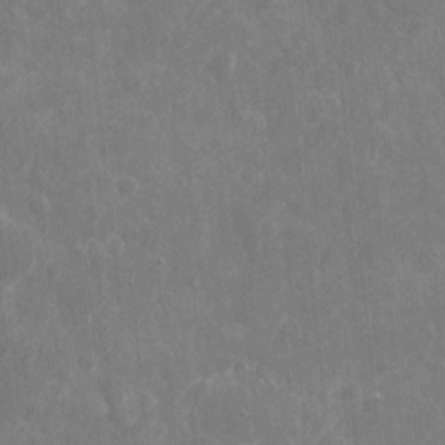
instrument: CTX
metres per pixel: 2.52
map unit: eHh
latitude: 9.7450
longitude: -71.6127
